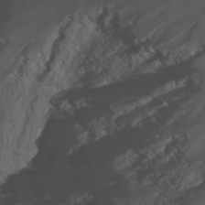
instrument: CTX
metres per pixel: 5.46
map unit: Nhu
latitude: -13.5966
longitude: -72.0633
